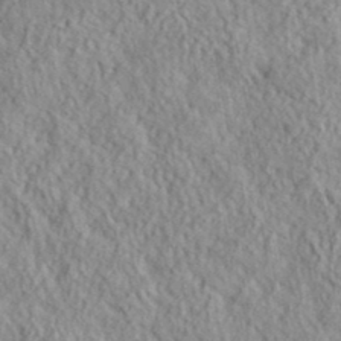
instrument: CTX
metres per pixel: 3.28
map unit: lHvf
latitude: 39.1214
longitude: -90.2523
